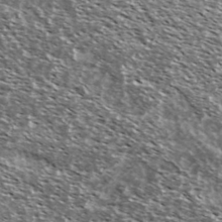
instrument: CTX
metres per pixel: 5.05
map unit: Ave
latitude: 37.6127
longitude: -108.4790
